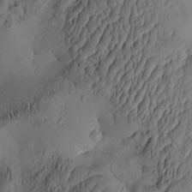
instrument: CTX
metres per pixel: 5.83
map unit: eHh
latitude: -0.8030
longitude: 15.5399
